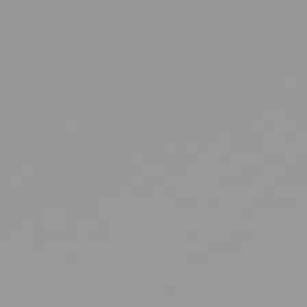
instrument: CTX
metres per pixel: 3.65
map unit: Hpe
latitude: 77.6505
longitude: -138.8191
